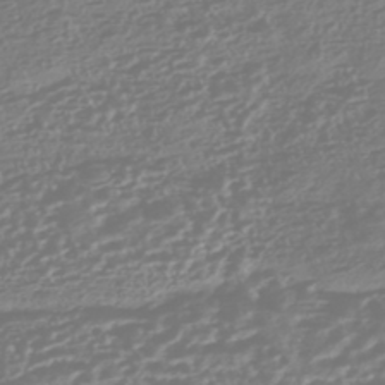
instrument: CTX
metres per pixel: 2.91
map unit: HNhu
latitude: -44.7085
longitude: 100.7463
